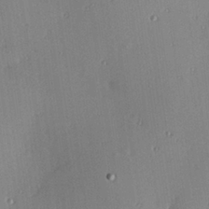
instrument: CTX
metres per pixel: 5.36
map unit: Hve
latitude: 26.6113
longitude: -91.2159
